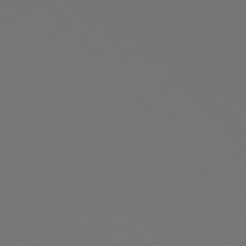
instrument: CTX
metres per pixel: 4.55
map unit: Hpe
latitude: 76.7435
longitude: -166.6679
